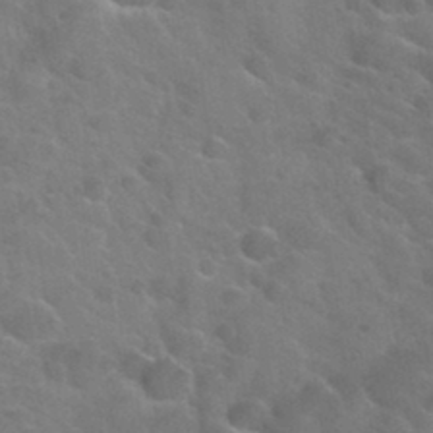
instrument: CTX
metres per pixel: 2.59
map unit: Hto
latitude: 34.2711
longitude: -50.3467
